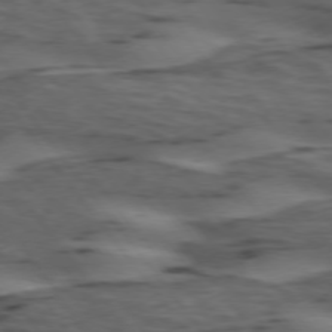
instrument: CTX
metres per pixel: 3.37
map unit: lApd
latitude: 74.6868
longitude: -71.0269
